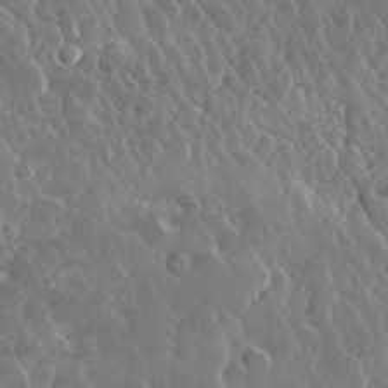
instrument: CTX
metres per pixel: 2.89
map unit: lHvf
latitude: 34.3656
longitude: -87.4804
